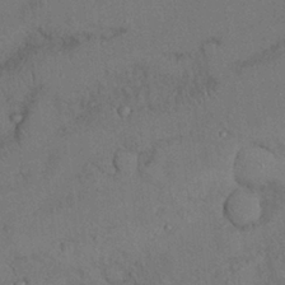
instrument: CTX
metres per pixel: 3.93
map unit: Nhu
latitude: 27.4049
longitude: -70.1578
